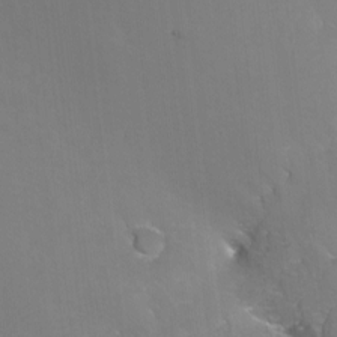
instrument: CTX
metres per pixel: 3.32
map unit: Nhu
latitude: -11.8989
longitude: -49.1970
